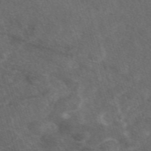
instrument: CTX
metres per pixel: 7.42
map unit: eAb
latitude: 47.8395
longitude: 117.5021
